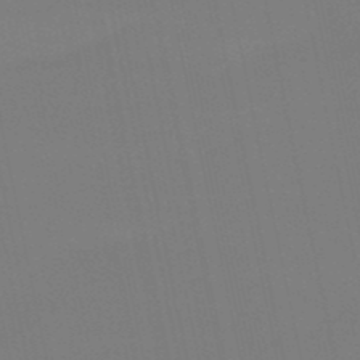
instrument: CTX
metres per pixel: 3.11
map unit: eHb
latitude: -50.4818
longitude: 68.3495
